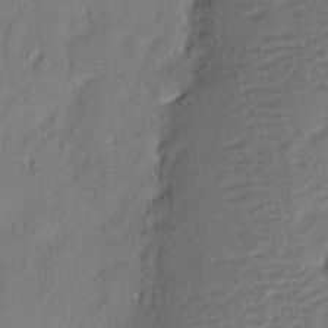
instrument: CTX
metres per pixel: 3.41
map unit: eHh
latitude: 3.9717
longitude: -77.3292
